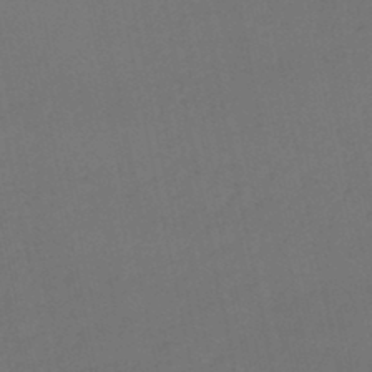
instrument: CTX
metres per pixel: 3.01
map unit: lHb
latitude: -45.8233
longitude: 61.0486
